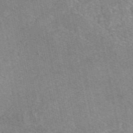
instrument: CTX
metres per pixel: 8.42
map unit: eAb
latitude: 47.5371
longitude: 103.5777
